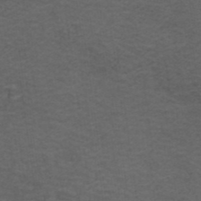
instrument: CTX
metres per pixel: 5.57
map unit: ANa
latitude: 38.7057
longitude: 23.4455
